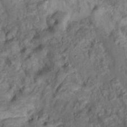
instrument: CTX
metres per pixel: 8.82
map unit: Nhu
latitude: 11.6127
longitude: -27.3104
